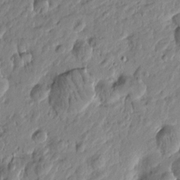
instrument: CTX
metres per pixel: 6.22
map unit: Htu
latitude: -1.5399
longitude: -178.5924
